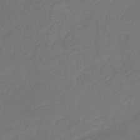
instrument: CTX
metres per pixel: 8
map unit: lHb
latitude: -38.9731
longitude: 70.5196
